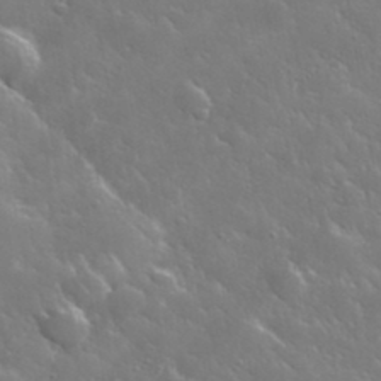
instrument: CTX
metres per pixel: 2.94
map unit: lHvf
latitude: 36.3845
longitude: -91.5560
